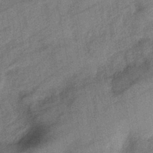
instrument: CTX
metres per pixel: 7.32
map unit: eHb
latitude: -42.4817
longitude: 82.5574
